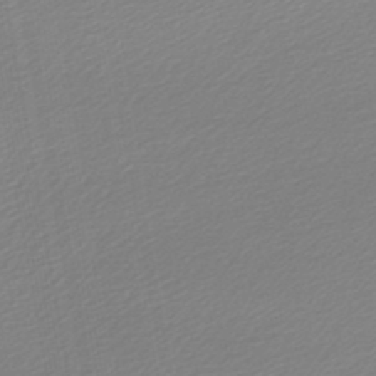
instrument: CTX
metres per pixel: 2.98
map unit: lHb
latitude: -46.2172
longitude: 67.1620
